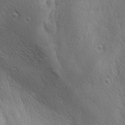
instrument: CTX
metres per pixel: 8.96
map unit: Ave
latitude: 21.9150
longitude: -137.2726
